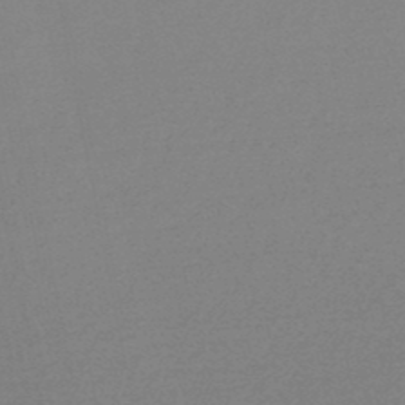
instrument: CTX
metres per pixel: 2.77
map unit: lHb
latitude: -48.9731
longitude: 72.4818
